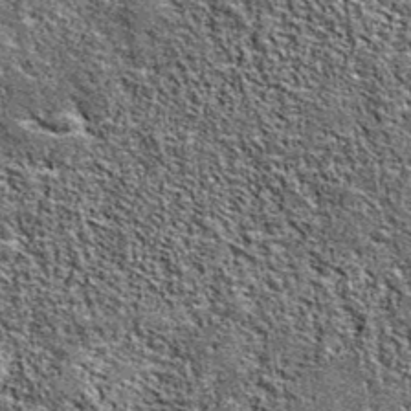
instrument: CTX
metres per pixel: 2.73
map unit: eAb
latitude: 38.6868
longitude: 105.8611
